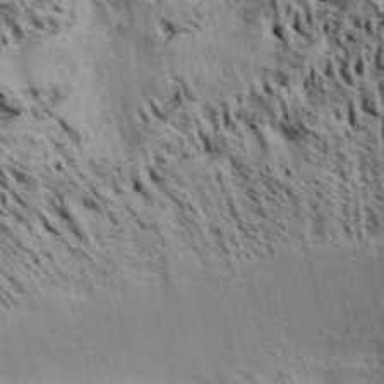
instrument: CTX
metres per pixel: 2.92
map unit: Aa
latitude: 32.2523
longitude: -137.1970
